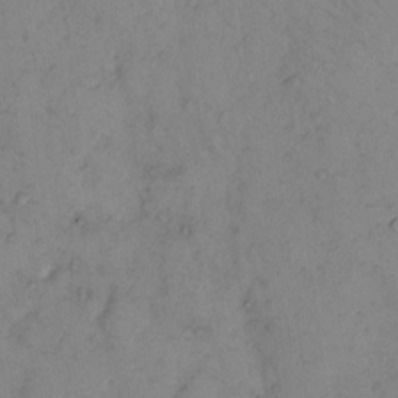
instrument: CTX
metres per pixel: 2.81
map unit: eHh
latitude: 11.3671
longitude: -62.8947
